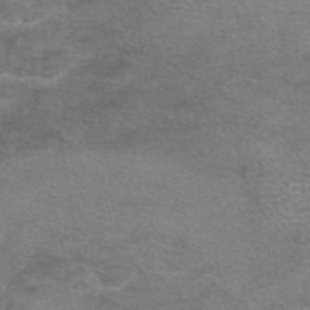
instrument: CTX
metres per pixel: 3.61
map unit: eAb
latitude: 45.3670
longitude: 102.6707
